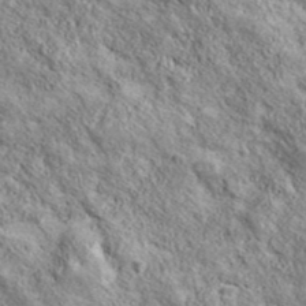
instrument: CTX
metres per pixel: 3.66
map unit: ANa
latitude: 43.1025
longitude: -88.3279
